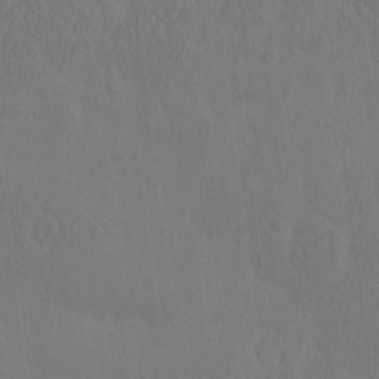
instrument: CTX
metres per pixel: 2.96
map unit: eHh
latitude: -3.0297
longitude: 17.8423
